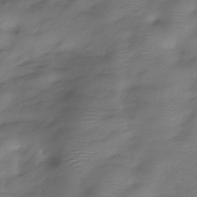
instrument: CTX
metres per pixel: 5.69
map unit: Hve
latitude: -31.8989
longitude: 90.7652
